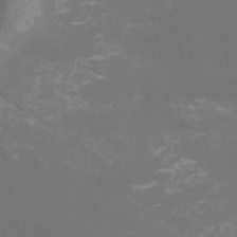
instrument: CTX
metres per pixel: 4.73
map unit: Htu
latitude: -14.1606
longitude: -48.1578
